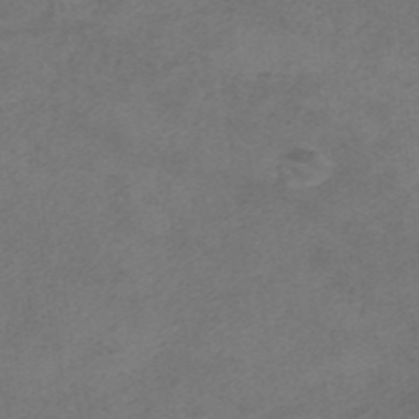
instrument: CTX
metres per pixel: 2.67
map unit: HNhu
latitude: -40.3495
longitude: 103.9556
